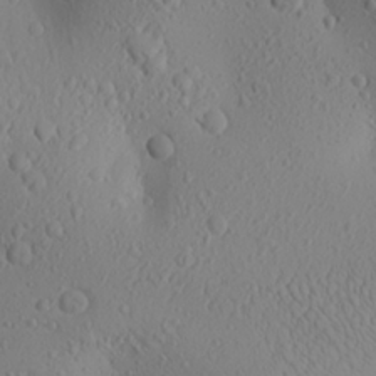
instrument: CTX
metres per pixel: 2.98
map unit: Aa
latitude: 24.5923
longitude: -144.3467
